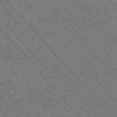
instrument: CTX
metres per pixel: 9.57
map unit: Hpe
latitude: -75.8990
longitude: -12.8191
